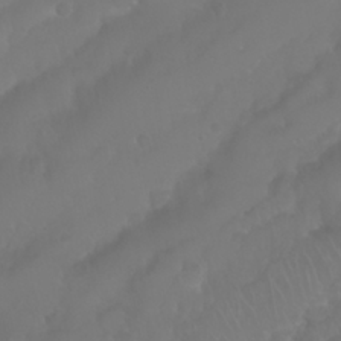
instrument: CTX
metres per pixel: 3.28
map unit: Nhu
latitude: 24.8757
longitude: -62.3279
